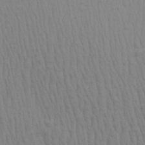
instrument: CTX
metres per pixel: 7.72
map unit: Aa
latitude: 28.7246
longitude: -138.9325
